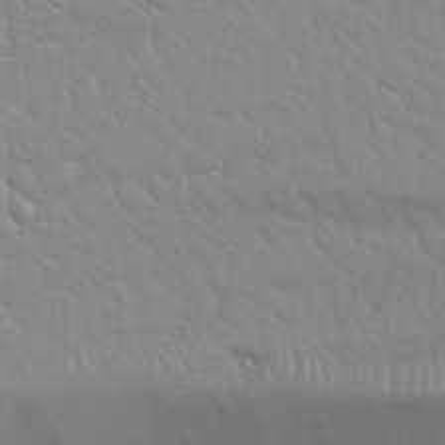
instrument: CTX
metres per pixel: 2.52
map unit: Nhu
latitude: 31.8584
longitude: -50.8002
